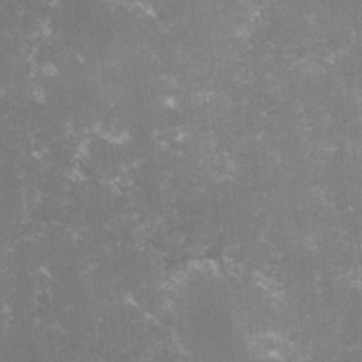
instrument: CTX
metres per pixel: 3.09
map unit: lHvf
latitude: -15.4266
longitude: -100.7246
